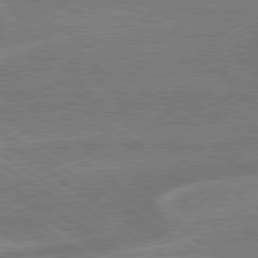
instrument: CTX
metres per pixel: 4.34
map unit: lApd
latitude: 79.3104
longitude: -165.3671
